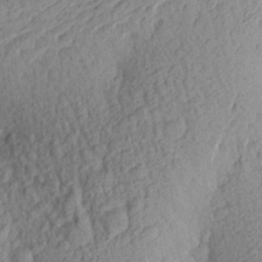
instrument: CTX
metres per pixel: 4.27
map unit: Aa
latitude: 25.2537
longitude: -145.2348
